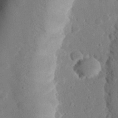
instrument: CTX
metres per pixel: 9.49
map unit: eHh
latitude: 29.3670
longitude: -80.9892
